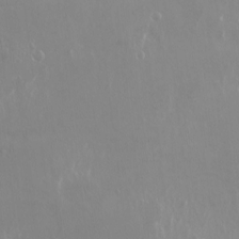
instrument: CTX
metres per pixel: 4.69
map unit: Ht
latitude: -9.2565
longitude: -45.5938
